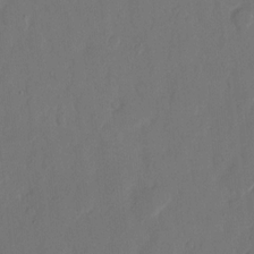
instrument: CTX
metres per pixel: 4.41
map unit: eHh
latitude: 9.3104
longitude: -67.8772
